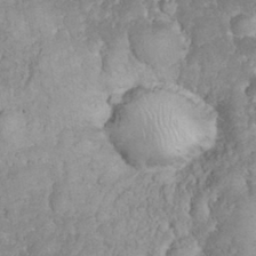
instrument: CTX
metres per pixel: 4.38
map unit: eHh
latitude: 32.1767
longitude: -64.5357
